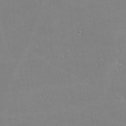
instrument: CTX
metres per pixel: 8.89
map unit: lHvf
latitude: -12.4629
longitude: -101.1403
